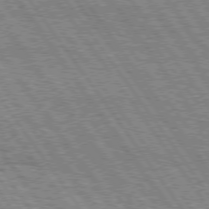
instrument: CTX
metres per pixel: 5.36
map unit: Hpe
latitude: 74.9514
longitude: -152.1389
